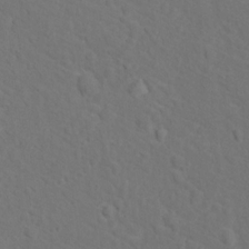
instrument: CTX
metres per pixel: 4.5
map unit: Hto
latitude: 12.3278
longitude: -37.3104
